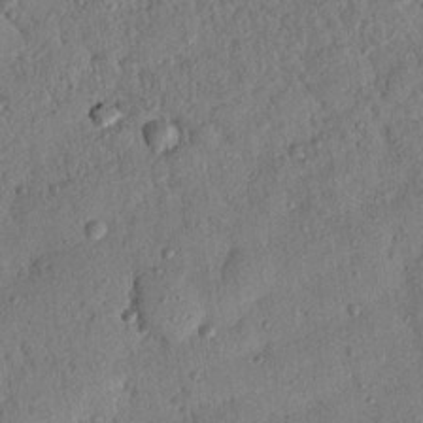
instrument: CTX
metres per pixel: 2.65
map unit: Nhu
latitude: 21.0837
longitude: -78.2145
